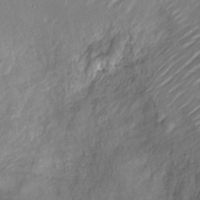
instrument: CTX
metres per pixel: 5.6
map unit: Nve
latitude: -17.7289
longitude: 107.1620
